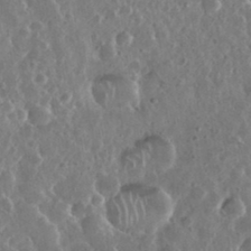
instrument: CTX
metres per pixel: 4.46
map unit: eHh
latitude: 34.4412
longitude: -57.8394
